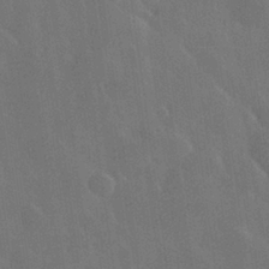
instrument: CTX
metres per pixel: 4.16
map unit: Hve
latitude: 28.0633
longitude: 145.9556
